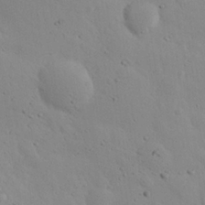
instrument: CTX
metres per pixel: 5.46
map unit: eHh
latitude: 23.9339
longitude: -72.4412
